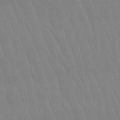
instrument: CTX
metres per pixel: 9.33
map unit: lHb
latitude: -50.1984
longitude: 71.0864
